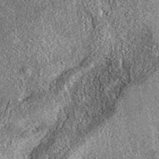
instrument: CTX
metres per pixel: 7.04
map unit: eAb
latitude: 37.0458
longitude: 111.8989
